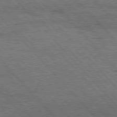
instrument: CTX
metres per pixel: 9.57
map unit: Hpe
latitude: 76.4412
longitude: -150.9324
